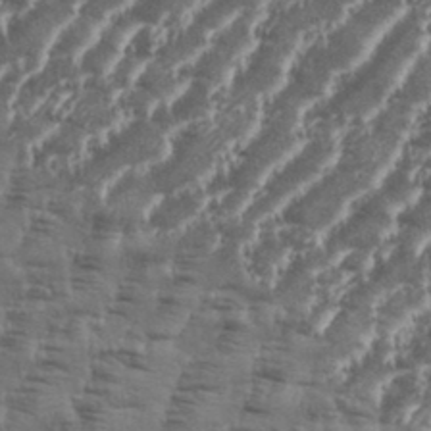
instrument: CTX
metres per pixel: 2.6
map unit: eHh
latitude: 35.1403
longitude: -136.1389
